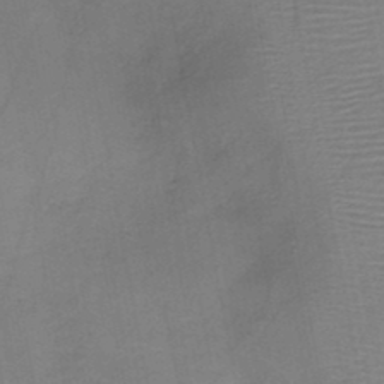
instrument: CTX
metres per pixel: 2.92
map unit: HNb
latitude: -46.4251
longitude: -40.5167
